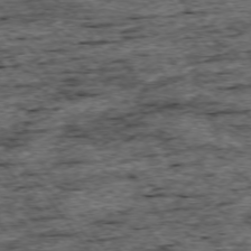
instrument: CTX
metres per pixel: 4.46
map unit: Ap
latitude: -74.8030
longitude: -87.4804
